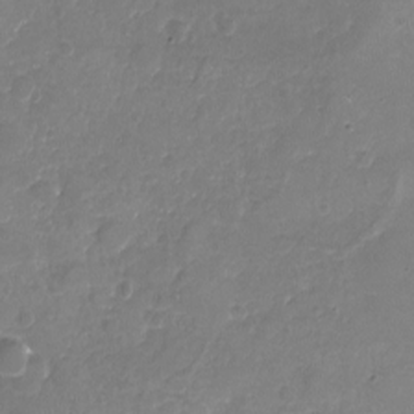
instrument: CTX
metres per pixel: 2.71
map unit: Nhu
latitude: -17.9178
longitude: -58.0444
